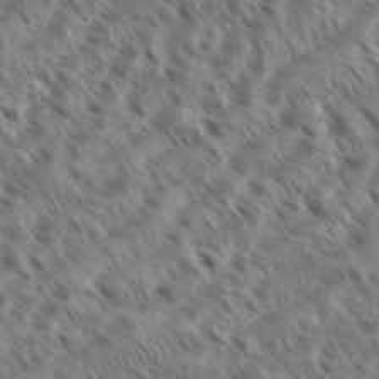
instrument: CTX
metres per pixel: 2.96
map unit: eHh
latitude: 35.8961
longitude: -138.5357
